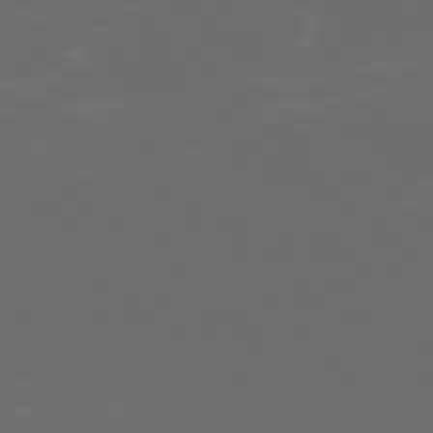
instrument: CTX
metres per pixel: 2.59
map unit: Ap
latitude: -79.1620
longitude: -103.4804
